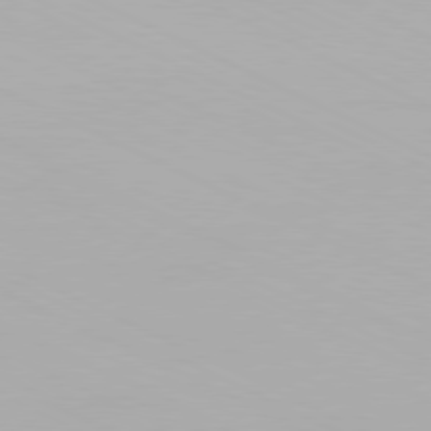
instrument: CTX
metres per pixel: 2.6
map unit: Hpe
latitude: -81.5399
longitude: 18.6330
